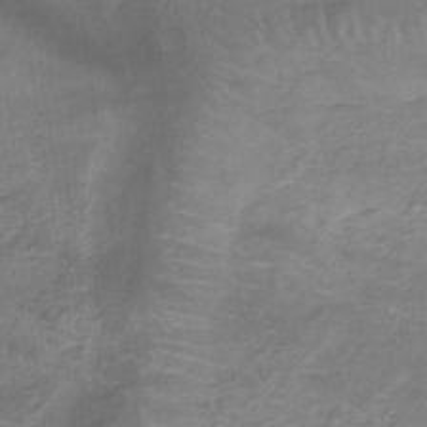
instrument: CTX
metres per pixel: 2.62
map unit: lHb
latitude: -32.6330
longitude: 68.7085
